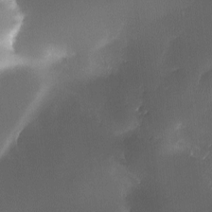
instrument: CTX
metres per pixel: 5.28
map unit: Ave
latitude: -10.4251
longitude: -122.5546
